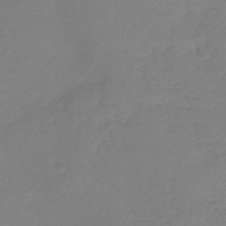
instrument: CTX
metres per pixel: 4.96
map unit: lHb
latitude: -40.6140
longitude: 67.1431
